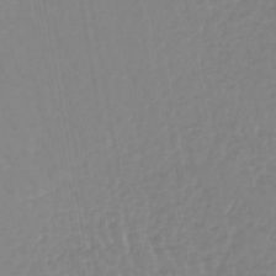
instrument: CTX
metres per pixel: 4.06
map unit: lHb
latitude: -45.1242
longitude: 66.1606
